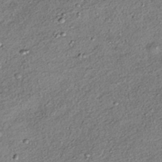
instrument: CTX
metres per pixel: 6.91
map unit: HNhu
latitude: -41.5966
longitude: 105.8233
